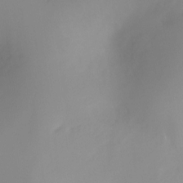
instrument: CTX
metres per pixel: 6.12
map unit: Ht
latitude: -17.2565
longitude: -46.5924
